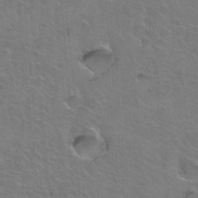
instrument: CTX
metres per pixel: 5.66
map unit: Hto
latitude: 36.4223
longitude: -46.7058
